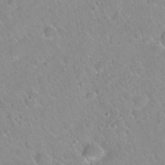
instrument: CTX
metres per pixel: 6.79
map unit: Hto
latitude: 21.0837
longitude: -52.5168
